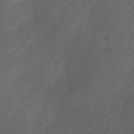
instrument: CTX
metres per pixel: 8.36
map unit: Ave
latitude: -0.5385
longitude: -113.5182
